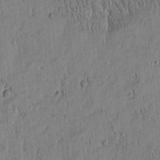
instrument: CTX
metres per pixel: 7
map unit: Htu
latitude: -4.7463
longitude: 175.0864
